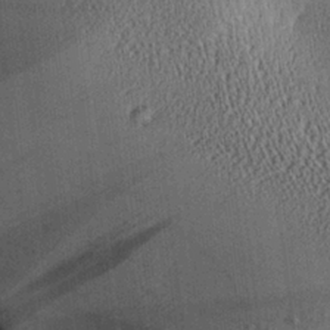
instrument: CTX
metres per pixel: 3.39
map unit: Aa
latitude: 25.9150
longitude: -134.5734
